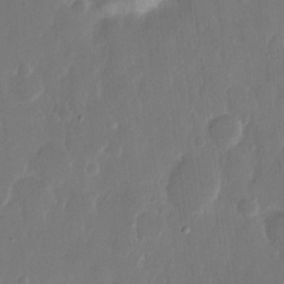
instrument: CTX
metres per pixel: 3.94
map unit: eHh
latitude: 14.1767
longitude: -70.8002
